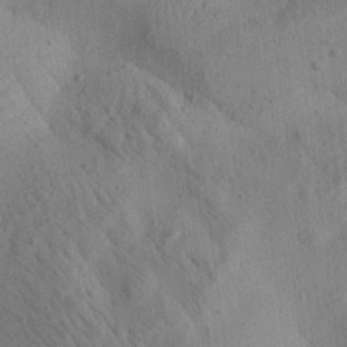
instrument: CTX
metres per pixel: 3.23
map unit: Aa
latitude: 24.8946
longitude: -143.1781
